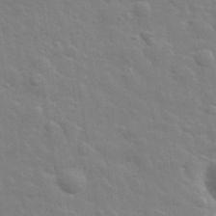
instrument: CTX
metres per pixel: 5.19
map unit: lHvf
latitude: 34.5356
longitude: -81.2915
